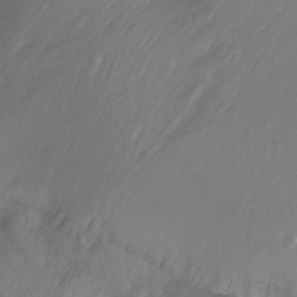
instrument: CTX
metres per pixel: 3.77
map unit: Aa
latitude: -12.8597
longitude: -68.5168
